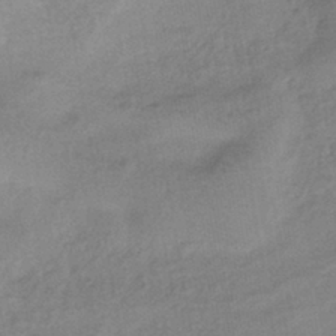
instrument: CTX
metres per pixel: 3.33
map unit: HNhu
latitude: -42.1983
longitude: 89.9367
